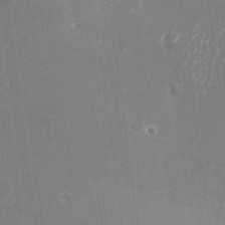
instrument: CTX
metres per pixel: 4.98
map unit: Nhu
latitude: -25.3132
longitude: -72.0822
